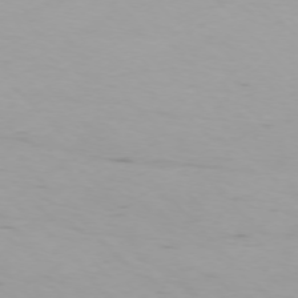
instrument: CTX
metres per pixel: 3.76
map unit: Ap
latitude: -75.5588
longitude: -68.7435
